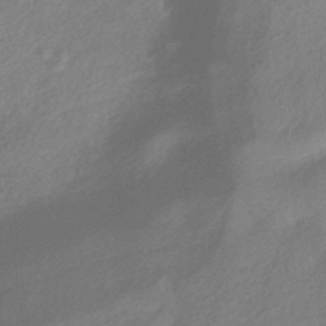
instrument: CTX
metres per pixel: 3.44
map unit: HNhu
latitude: -40.5574
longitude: 93.0864
